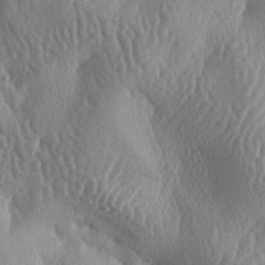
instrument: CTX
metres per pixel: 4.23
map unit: lAa
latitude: -7.5021
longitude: -128.5357
